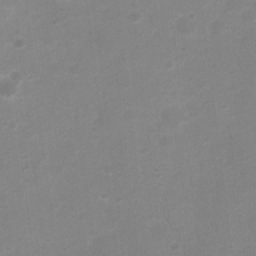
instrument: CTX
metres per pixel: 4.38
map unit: Nhu
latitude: 3.7827
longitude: -25.7260
